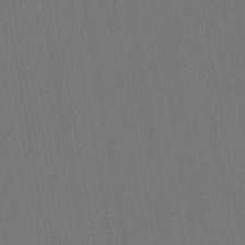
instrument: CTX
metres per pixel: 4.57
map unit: eHb
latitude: -43.8989
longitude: 87.8611
